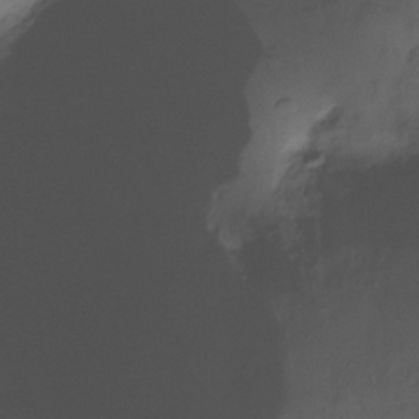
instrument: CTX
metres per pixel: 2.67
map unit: Ht
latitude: -17.3321
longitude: -45.8205
